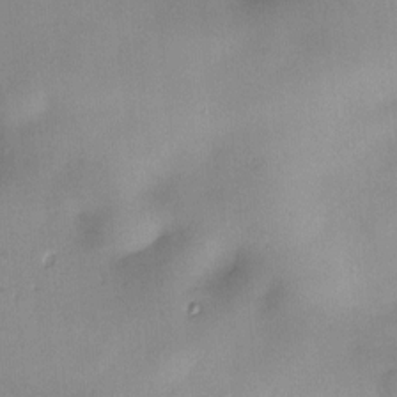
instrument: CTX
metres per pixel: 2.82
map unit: Nve
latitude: -22.5196
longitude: -137.9339
